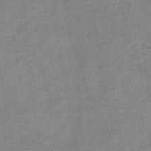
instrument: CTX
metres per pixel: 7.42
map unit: HNb
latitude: -46.0661
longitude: -38.2145
